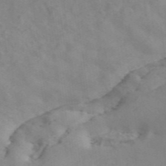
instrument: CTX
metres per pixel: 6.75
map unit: ANa
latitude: 46.0444
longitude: 26.5195
